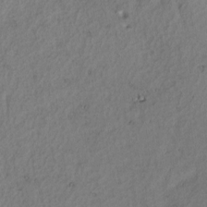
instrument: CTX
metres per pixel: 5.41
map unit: Htu
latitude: -3.2564
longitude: 167.4832
